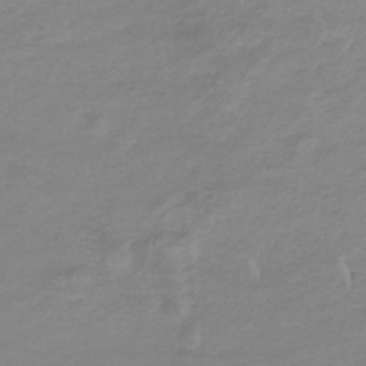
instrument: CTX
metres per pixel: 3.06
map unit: lHb
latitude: -34.1228
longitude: 70.1984
